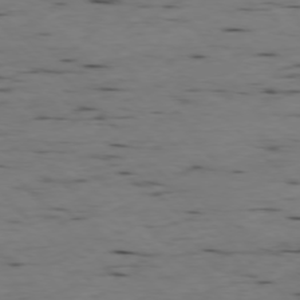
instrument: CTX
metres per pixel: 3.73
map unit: Ap
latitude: -76.9731
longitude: -90.1767
